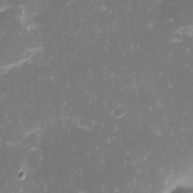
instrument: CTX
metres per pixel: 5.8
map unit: eHh
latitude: -1.7100
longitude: -86.5168
